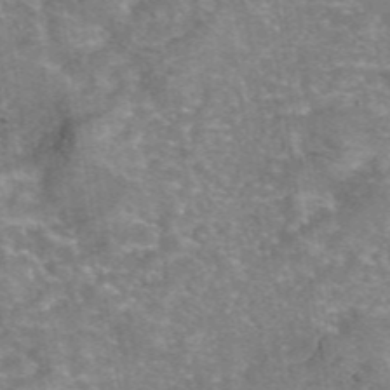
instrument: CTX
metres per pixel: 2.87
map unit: eAb
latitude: 46.6113
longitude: 102.8030
